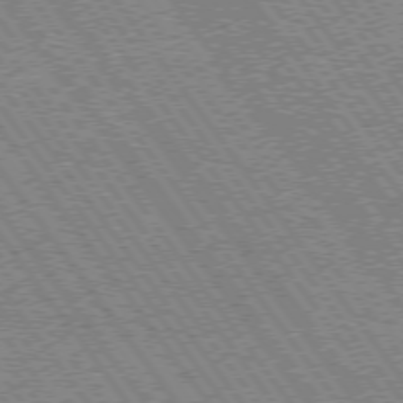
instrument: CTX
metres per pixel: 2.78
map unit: Hpe
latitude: 73.6505
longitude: -142.6680
